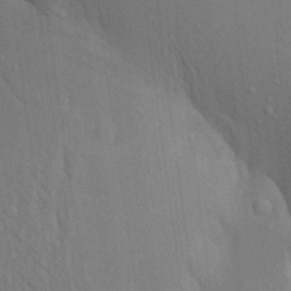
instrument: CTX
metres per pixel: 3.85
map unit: Aa
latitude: 19.1214
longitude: -149.5938
